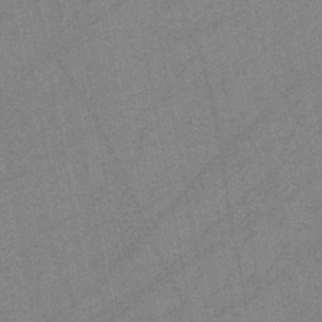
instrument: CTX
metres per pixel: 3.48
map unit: HNb
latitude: -45.5021
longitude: -40.4978
